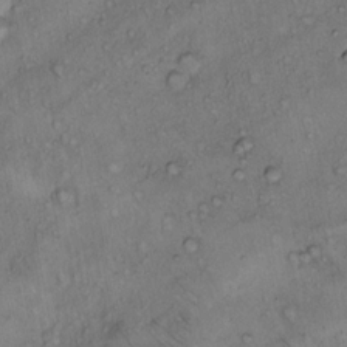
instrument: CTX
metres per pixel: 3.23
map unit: Hto
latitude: 11.5182
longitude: -58.3089
